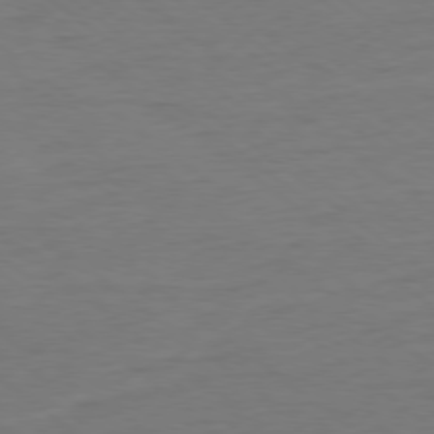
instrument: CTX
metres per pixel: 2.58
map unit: Ap
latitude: -79.1242
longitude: -89.6694
